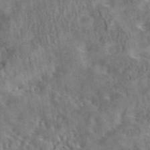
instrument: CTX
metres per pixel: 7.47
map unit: eAb
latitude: 43.4804
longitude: 109.4832
